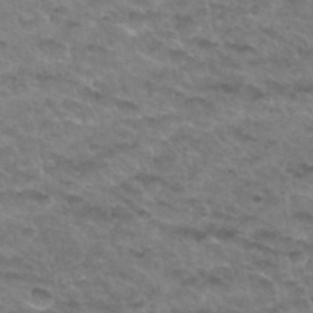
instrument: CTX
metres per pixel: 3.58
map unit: Hto
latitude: 33.7072
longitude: -48.7813
